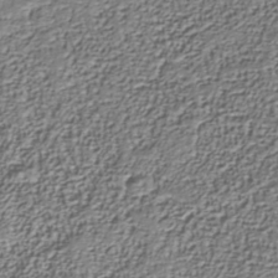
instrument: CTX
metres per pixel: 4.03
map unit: Nhu
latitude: -39.2187
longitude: -85.9339
